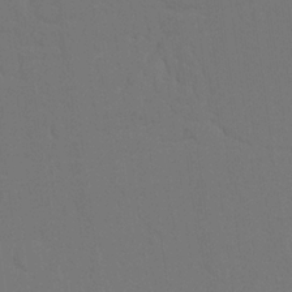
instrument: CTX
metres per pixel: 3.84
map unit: Nhu
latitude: 20.3845
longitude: -73.5183
